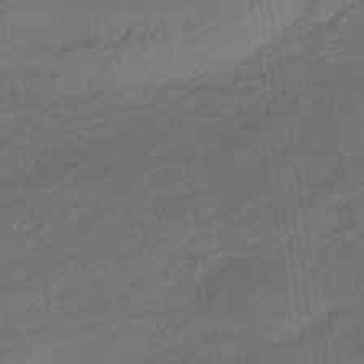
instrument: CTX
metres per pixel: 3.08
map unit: eHb
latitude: -47.5399
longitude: 88.2172
